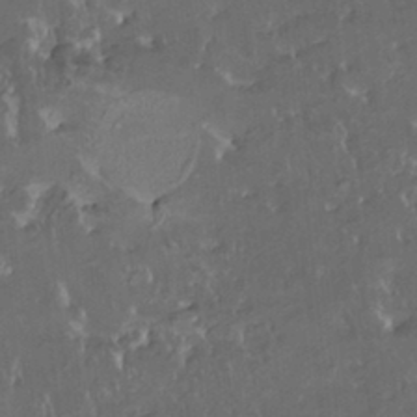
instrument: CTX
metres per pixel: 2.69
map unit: HNhu
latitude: 4.6490
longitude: 14.0472
